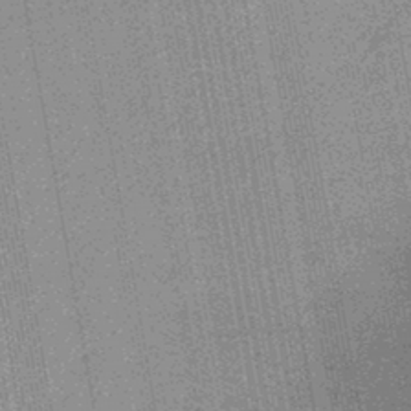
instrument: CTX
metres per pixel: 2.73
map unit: lHb
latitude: -44.7652
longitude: 70.6141
